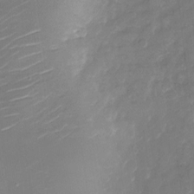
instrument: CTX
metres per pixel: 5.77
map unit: Nhu
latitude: -29.1431
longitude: -73.9717
